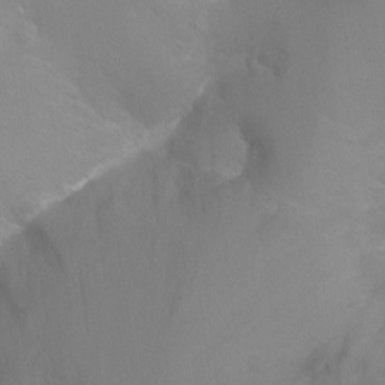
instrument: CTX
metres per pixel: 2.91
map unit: Ht
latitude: -6.7841
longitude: -32.5735
